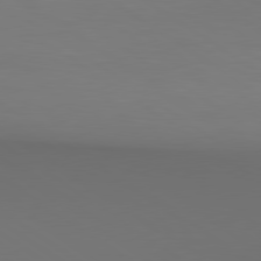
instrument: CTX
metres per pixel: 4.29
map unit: lApd
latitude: 79.7072
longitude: 158.4817
